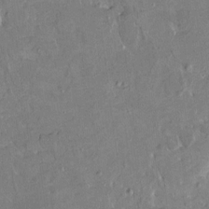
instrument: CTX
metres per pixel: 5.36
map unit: HNhu
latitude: 4.8947
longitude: 3.5399
